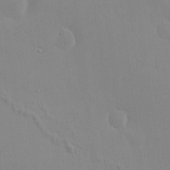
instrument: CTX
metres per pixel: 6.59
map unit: HNhu
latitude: 5.9906
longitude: 1.0676
